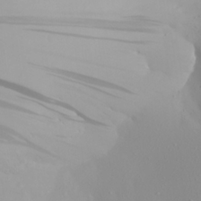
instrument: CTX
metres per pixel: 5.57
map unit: Aa
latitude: 22.1200
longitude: -145.7827
